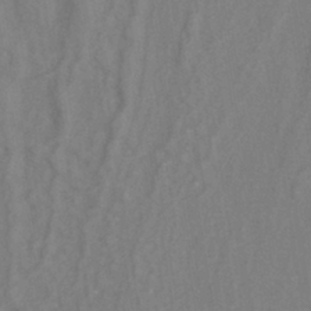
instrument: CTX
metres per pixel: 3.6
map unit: ANa
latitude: -38.6330
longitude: 95.8422
